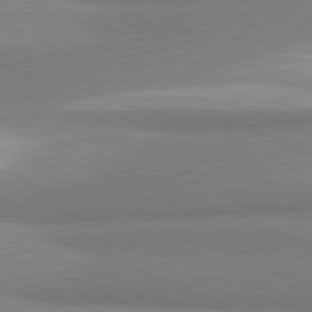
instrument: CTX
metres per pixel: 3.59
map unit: lApd
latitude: 81.1970
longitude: 165.6155
